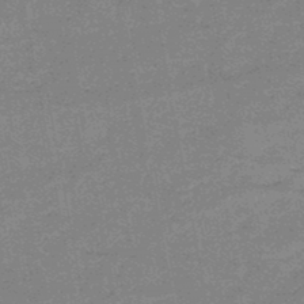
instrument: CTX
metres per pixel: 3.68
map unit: HNb
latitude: -46.8408
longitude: -36.4790
